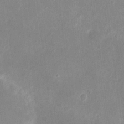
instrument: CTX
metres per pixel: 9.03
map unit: eHh
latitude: 8.2523
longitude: -71.0458
